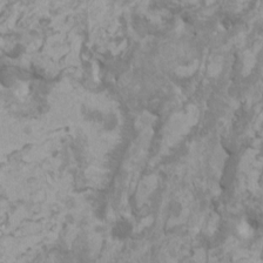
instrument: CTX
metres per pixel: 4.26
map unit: HNhu
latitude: 2.1200
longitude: -1.3670
